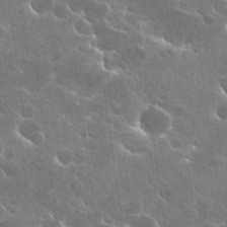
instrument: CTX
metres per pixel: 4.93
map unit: Hto
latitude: 28.1011
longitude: -41.1592
